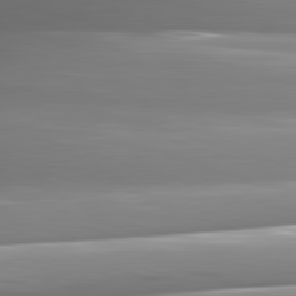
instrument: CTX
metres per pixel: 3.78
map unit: lApd
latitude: 82.5734
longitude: -142.0444
